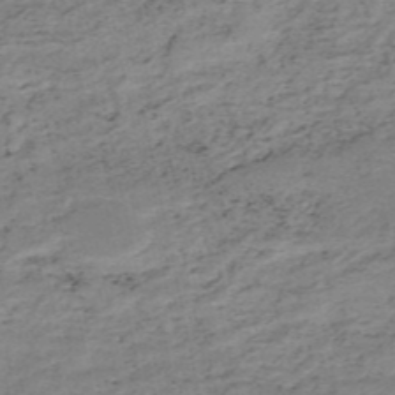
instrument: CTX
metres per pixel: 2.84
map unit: HNb
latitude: -51.7855
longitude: -53.1781
